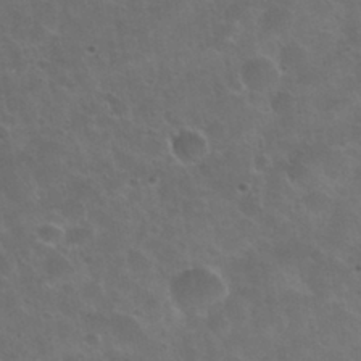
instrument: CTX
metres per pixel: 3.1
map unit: Nhu
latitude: 31.0081
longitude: -54.8380
